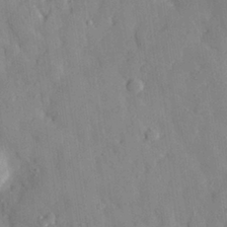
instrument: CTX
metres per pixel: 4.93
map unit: eHh
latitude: 28.8947
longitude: -78.2145
